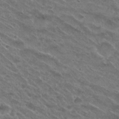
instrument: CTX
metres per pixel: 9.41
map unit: Nhu
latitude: 29.8394
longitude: -49.2915
